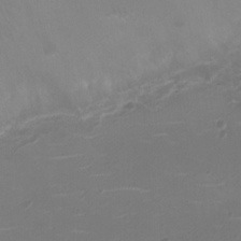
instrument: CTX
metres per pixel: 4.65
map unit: Ht
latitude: -2.2361
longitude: -19.5938
